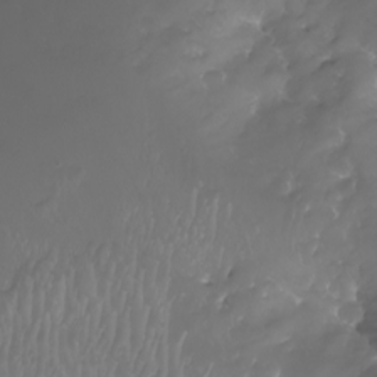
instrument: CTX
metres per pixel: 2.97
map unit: Nhu
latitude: -8.8975
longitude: -93.6127
